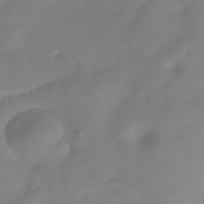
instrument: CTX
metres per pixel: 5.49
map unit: Hve
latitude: -31.9178
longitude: 90.0661
